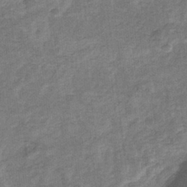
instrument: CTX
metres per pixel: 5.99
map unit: eHb
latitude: -34.7274
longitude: 75.9367
